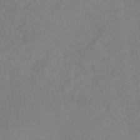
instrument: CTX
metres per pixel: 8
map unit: HNhu
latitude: -28.3495
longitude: 74.8597
